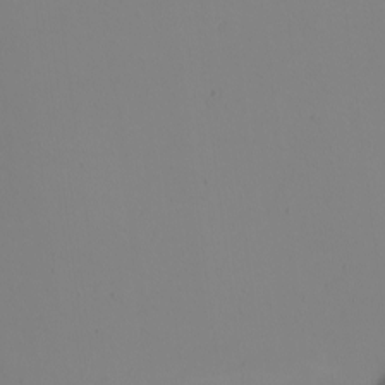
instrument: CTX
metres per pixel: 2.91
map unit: Nhu
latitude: -5.2942
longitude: -95.1781
